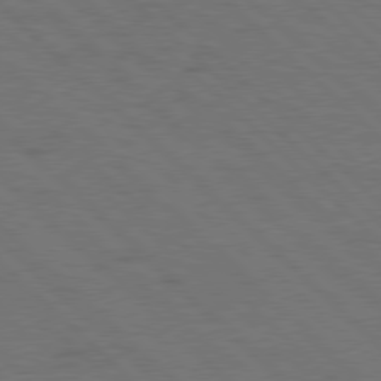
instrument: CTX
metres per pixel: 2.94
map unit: Hpe
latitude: 77.8772
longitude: -155.1403
